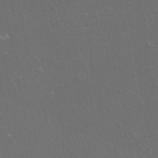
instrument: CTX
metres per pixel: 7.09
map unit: eHh
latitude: -44.4440
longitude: -28.7435
